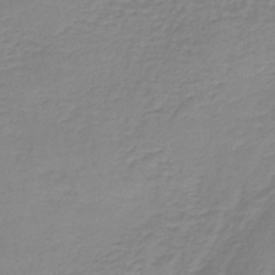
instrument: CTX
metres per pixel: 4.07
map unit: lHb
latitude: -41.9367
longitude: 63.5021
